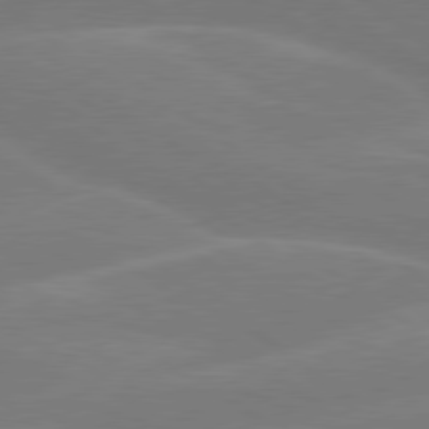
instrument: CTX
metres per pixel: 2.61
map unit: lApd
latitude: 79.4805
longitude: -141.5938
